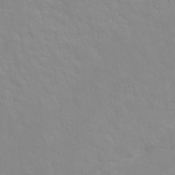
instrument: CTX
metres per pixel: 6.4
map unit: Ht
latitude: 0.8380
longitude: -32.8758
